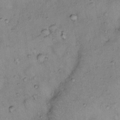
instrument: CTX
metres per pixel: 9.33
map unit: Ht
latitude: 14.4601
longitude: -40.5167
